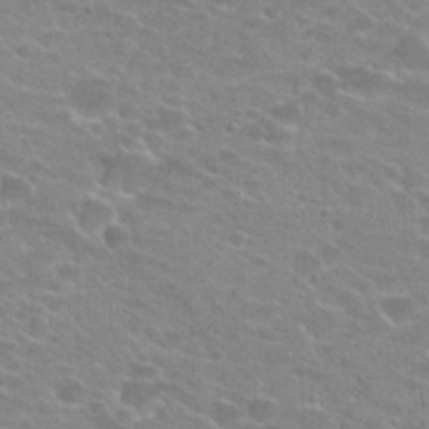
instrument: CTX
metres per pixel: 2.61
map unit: Hto
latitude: 23.3293
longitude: -43.7828
